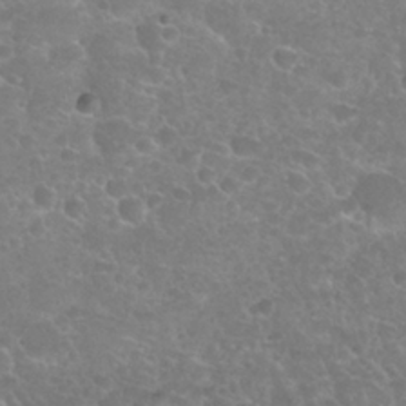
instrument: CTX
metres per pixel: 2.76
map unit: Nhu
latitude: 25.6316
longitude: -51.3859
